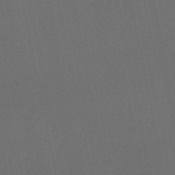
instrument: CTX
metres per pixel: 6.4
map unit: lHb
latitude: -50.9731
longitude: 81.1242
